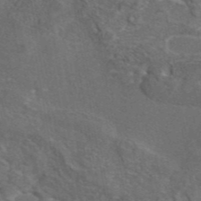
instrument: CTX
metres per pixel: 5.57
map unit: eAb
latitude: 43.7639
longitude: 110.8597
